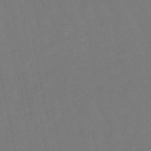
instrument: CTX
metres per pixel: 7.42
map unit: lHb
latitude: -49.2565
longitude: 82.7463
